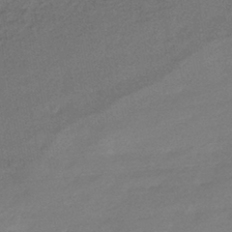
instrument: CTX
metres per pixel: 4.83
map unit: HNhu
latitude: -42.3495
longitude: 92.3873
